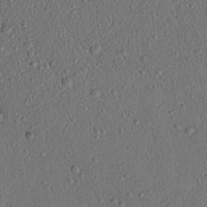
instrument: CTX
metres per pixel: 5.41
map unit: lAvf
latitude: 7.8772
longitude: 168.1794
